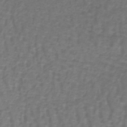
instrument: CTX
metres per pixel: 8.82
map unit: lHb
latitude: -41.4832
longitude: 59.9745
